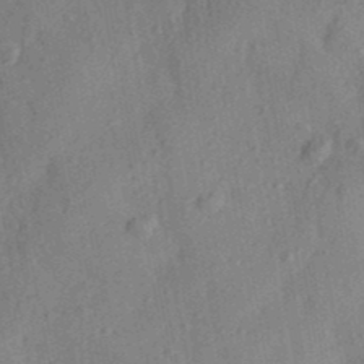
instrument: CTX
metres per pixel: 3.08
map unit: Aa
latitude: 29.4804
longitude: -138.8380
